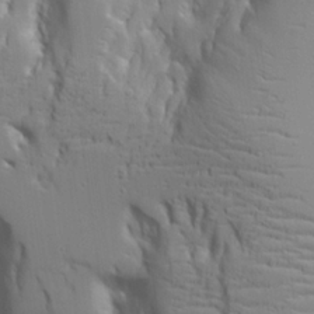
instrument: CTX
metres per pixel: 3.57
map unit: Aa
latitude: 20.5357
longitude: -124.1955
